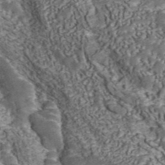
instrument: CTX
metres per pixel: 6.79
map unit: ANa
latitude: 44.4979
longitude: 38.6896
